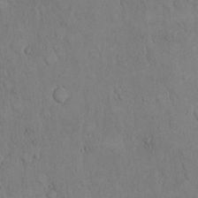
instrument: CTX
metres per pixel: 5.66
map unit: Hto
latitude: 8.9703
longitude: -60.6301
